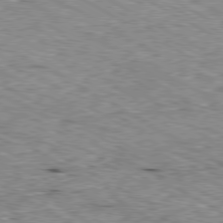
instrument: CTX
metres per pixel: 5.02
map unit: Ap
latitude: -80.5385
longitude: -50.2900
